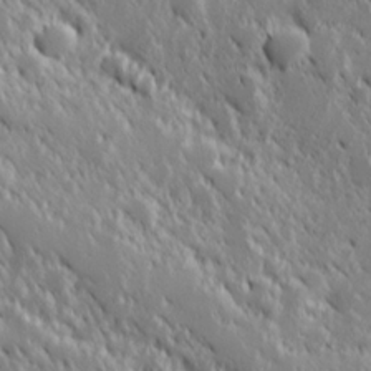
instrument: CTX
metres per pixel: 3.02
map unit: Hve
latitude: 25.3292
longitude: 146.0283
